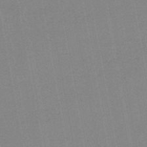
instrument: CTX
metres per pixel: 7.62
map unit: lHb
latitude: -45.6344
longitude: 78.5762
